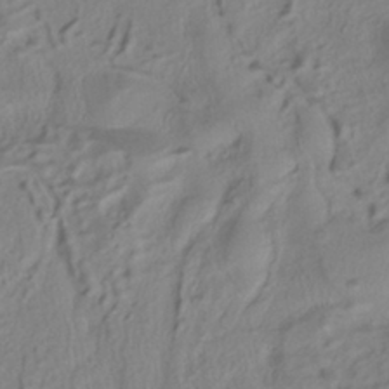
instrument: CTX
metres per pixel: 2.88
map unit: ANa
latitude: -39.1431
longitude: 95.4832
